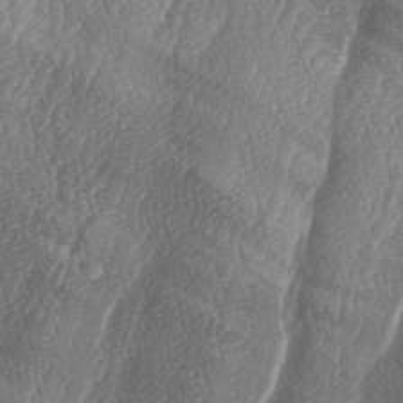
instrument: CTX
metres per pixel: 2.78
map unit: lAa
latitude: -5.8800
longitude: -129.3859
